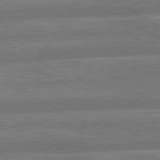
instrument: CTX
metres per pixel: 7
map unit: lApd
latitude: 79.6505
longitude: -165.7828
